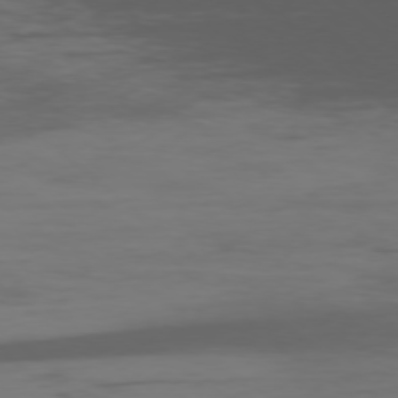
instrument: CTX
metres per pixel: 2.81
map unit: Ap
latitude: -77.0675
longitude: -66.6679
